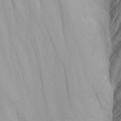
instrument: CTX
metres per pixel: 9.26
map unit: Nhu
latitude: -5.1431
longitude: -80.4790
